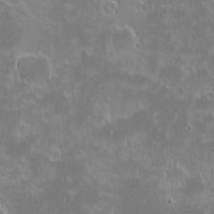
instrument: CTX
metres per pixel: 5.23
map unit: eHh
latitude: -1.4833
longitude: -84.9514
